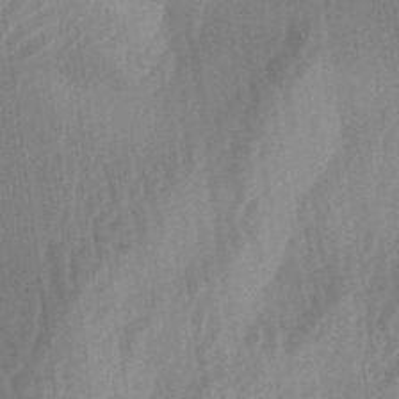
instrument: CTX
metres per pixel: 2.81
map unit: lAa
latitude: -5.2754
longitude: -129.0458
